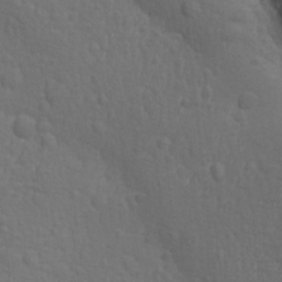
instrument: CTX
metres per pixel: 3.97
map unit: Ave
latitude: -9.9367
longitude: -121.1970
